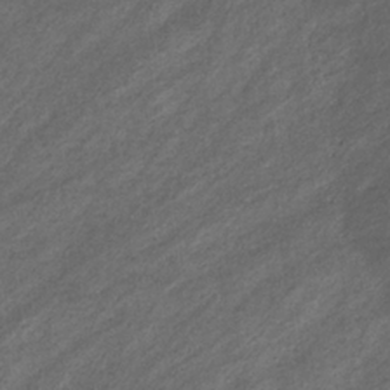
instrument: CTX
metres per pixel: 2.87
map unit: eHb
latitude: -32.2740
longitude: 70.6708
